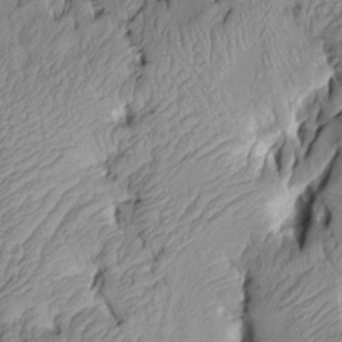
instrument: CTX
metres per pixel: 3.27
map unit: Aa
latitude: 7.4426
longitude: -128.3845
